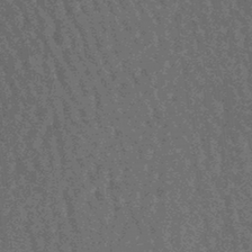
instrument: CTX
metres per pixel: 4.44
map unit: lHb
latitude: -44.7274
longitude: 66.4440
